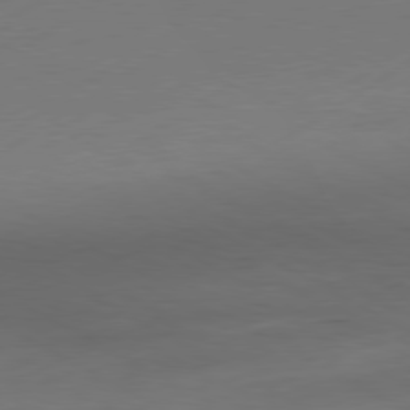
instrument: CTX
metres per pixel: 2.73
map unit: Hpe
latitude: -80.8975
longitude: 15.7289
